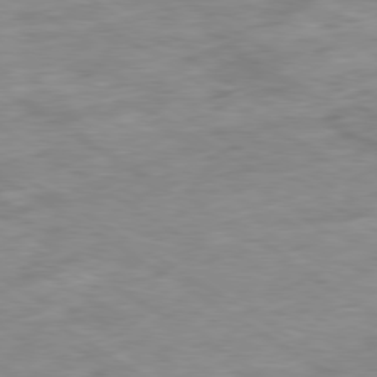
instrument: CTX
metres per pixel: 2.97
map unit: Ap
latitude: -80.0850
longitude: -74.9514
